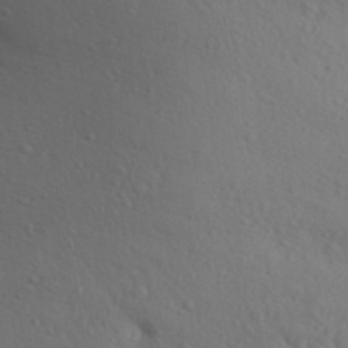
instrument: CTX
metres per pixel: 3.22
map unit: Aa
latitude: 30.0822
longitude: -146.3279
